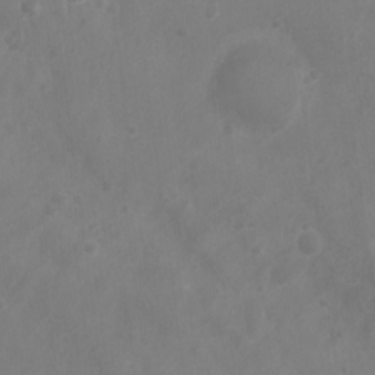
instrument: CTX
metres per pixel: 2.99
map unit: Nhu
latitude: 5.7639
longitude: -19.2537
